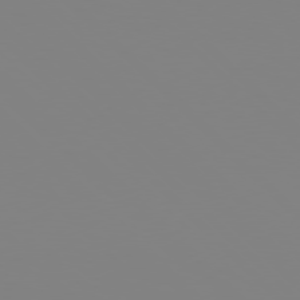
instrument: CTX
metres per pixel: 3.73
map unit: Hpe
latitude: 77.8394
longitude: -161.7260
